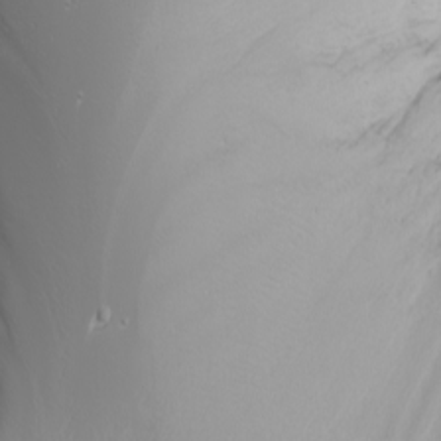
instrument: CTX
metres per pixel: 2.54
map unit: Nhu
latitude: -6.1417
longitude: -89.2348
